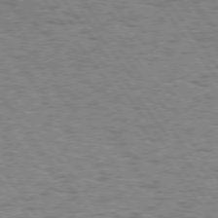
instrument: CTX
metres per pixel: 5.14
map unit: Hpe
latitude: 74.4601
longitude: -134.9891
